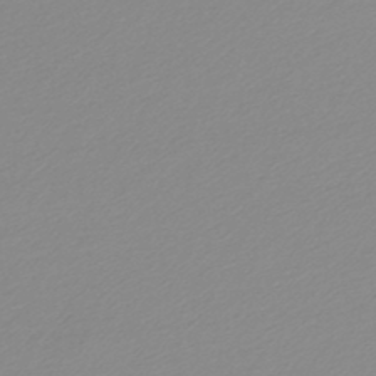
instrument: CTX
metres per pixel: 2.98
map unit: lHb
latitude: -45.6344
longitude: 65.3510
